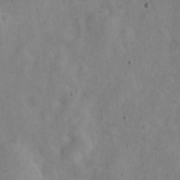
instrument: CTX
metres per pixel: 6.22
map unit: Nve
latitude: -24.0472
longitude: 107.5210
